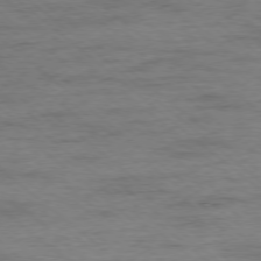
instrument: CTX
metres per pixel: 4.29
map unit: Ap
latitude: -77.7856
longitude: -92.5923
